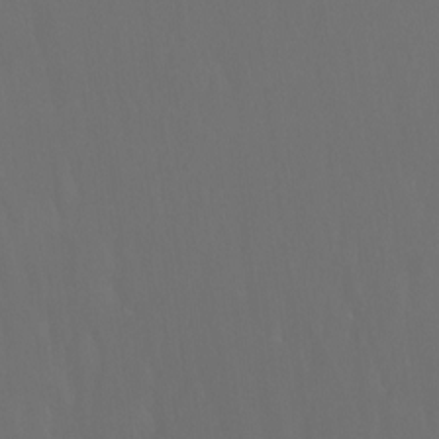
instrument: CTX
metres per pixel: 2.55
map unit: Nhu
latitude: -13.4643
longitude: -71.0836
